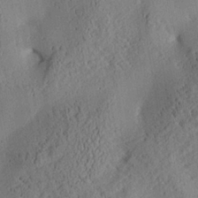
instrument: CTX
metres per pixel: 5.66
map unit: Aa
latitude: 25.1214
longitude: -133.5938
